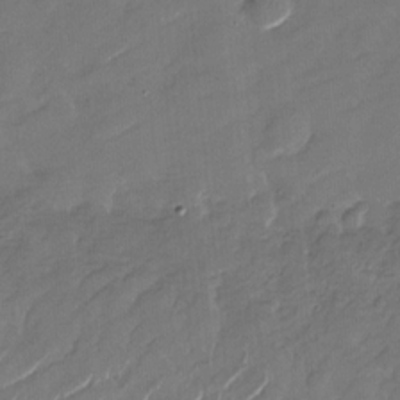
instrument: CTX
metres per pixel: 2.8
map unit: Nhu
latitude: -27.7855
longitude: -74.0255
